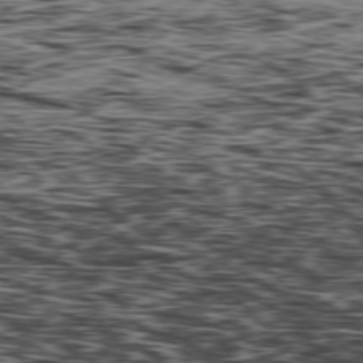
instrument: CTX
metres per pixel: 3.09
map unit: Hpe
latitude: -78.9541
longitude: 12.6896
